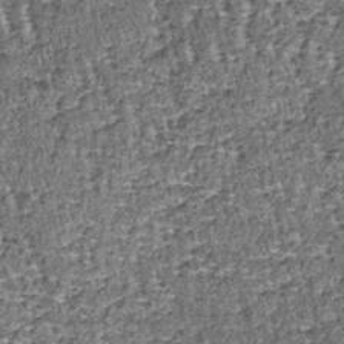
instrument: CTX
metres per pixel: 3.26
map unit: lHb
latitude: -38.5196
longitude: 65.0298
